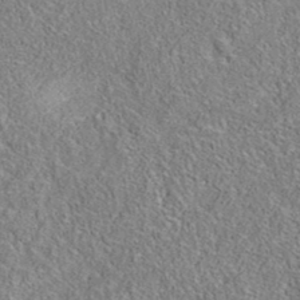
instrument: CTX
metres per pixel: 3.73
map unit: eAb
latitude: 35.8961
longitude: 113.1053
